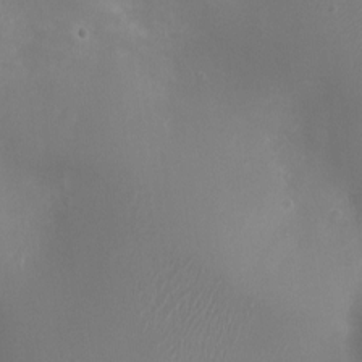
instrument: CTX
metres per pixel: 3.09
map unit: Ht
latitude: -11.5966
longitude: -20.6869
